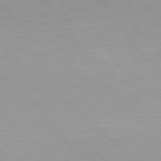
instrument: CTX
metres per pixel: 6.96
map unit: Hpe
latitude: 78.3279
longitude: -125.1403
